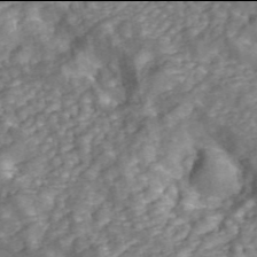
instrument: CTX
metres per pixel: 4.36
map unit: ANa
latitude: 45.9906
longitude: 25.1053
